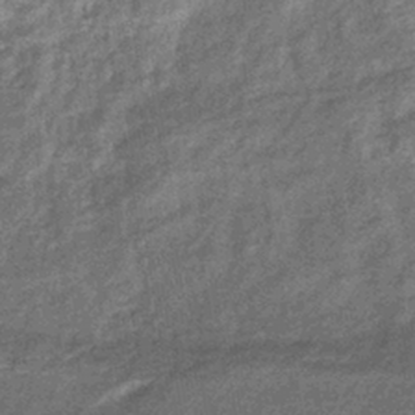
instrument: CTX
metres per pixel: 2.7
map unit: eHb
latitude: -39.5399
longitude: 80.6330
